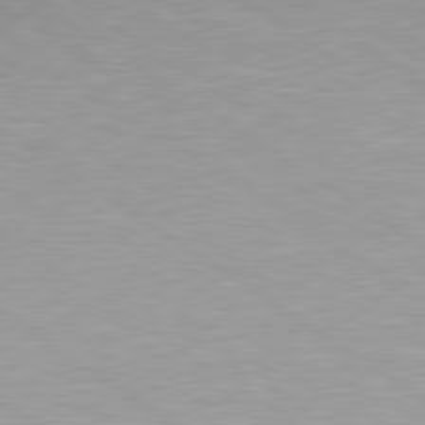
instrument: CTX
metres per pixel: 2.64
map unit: lApd
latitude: 79.4805
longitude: -154.3656
